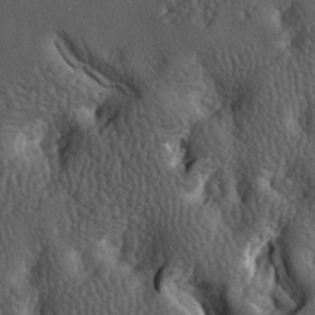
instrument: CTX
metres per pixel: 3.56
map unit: lAa
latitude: -6.6329
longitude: -125.0647
